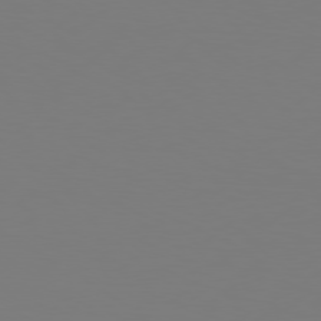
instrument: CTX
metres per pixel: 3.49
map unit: Hpe
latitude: 76.7057
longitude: -130.4790
